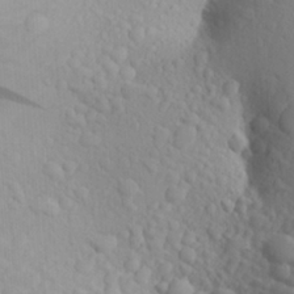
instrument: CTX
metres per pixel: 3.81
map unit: Aa
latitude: 25.5182
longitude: -146.5735
